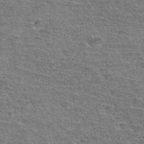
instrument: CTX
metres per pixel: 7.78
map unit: Hto
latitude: 34.3656
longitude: -44.8380
